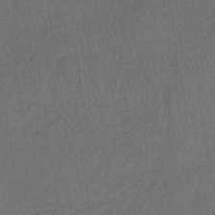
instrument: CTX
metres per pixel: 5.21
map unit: HNb
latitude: -32.0850
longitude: 63.3509
